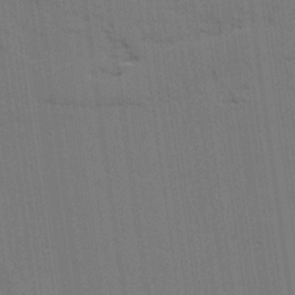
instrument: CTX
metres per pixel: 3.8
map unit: lAvf
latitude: 25.8961
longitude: -111.6127
